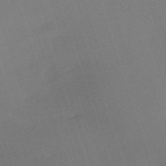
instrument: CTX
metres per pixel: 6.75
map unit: eHh
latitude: -62.9352
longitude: 50.5574
